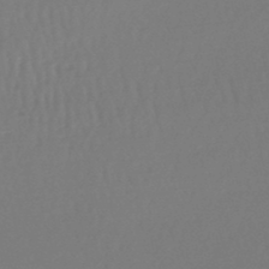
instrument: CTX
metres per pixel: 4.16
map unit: lHb
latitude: -47.4076
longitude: 61.9745
